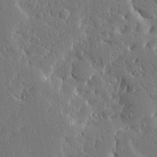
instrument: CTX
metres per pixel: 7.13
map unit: Ave
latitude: 16.6491
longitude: -140.0255
